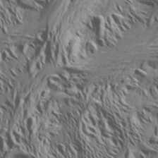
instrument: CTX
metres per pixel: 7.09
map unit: Aa
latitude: 26.2334
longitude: -144.0822
